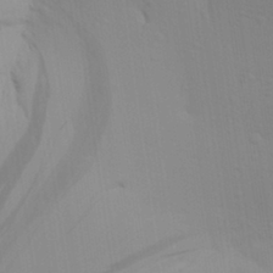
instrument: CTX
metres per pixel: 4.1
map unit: Aa
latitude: 30.2145
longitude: -135.1403
